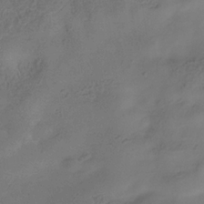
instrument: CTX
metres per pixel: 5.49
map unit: Hve
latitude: -34.7274
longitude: 90.4629
